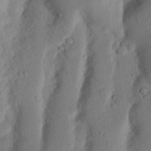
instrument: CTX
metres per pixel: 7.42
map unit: Nhu
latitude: 18.6112
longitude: -76.6679
